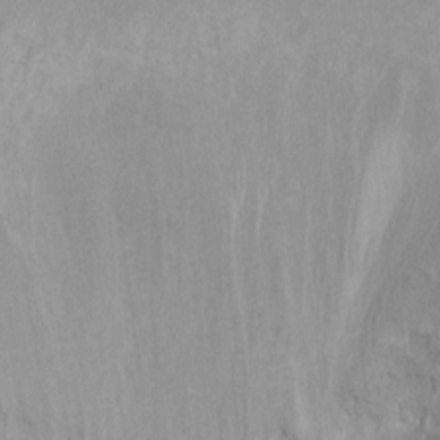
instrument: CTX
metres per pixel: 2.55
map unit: Ht
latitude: -0.3118
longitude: -35.5749
